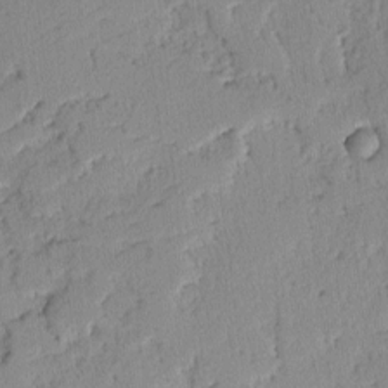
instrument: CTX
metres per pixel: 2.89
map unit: Ave
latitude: -0.1984
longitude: -110.4034
